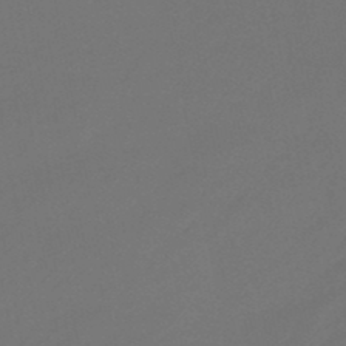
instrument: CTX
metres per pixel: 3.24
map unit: eHb
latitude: -47.5399
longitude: 86.0472
